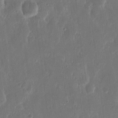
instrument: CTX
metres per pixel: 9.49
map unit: eHh
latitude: 10.9514
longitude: -72.5924
